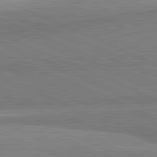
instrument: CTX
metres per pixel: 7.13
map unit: lApd
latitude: 81.9339
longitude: 161.7289
